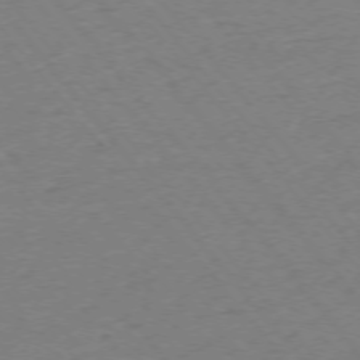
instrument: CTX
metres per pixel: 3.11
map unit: Ap
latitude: -75.2565
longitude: -81.2726
